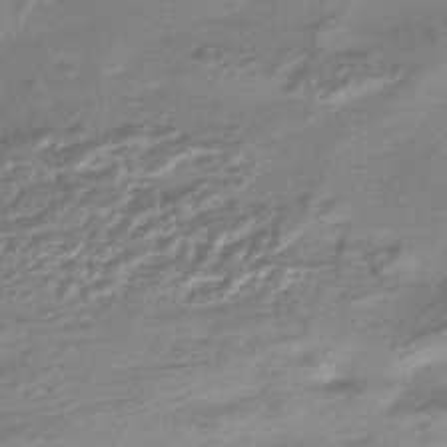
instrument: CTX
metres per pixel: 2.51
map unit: HNhu
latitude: -44.5385
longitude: 93.6533
